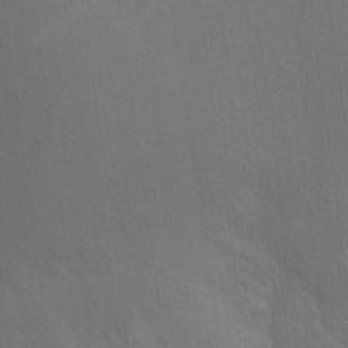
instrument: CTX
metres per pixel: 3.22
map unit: Aa
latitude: 27.0459
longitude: -145.6316
